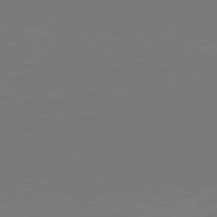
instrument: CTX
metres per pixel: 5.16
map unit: lApd
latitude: 79.9339
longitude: 162.9919
